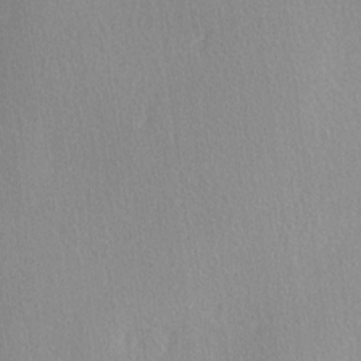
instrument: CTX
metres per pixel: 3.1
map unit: Ave
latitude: 3.2348
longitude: -111.9150
